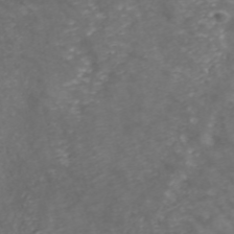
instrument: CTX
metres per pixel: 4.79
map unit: ANa
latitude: 42.1956
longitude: 33.5966
